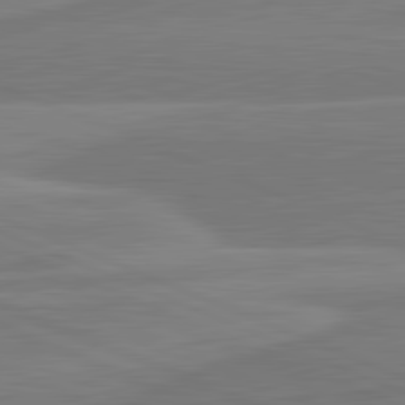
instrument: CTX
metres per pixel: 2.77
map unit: lApd
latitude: 82.1199
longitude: -173.5182
